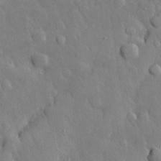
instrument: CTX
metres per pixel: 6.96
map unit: eHh
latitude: 30.2712
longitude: -79.0459
